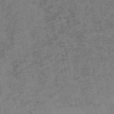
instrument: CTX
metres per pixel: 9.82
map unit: HNb
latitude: -55.9556
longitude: -46.0822
